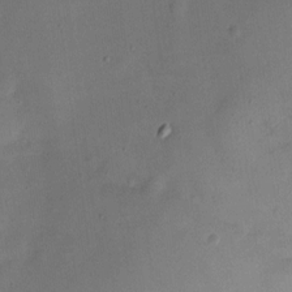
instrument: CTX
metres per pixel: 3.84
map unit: eHh
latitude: 10.1956
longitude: -62.8191
